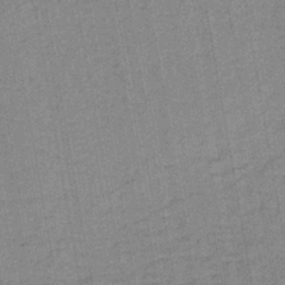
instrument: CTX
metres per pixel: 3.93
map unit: lHb
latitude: -42.0472
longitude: 63.0675
